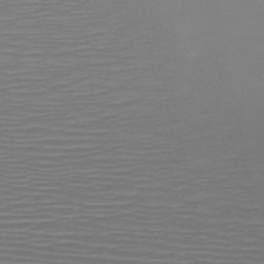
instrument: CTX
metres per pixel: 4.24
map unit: HNb
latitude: -48.5196
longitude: -44.5923
